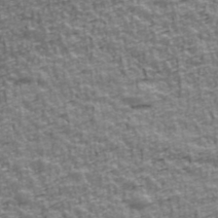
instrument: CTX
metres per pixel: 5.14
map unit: Ave
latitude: 41.9717
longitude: -112.7435
